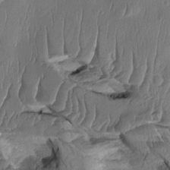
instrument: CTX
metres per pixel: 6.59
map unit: Aa
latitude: 8.5924
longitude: -131.3671
